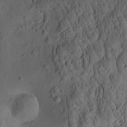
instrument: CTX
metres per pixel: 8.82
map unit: eHh
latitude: -0.7275
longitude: 15.4644
